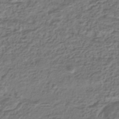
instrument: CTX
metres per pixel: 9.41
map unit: HNhu
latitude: -42.6518
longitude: 107.1809
